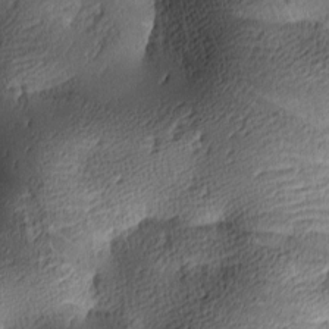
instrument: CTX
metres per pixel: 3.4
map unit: lAa
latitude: -10.0661
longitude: -125.1592
